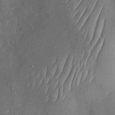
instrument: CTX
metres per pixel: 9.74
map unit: Nhu
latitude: -29.3132
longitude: -58.6680
